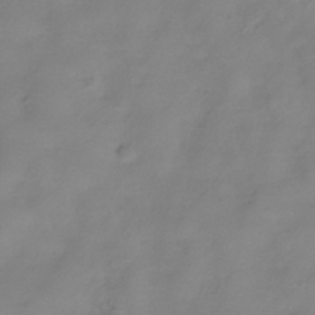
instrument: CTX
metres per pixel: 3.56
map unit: Hve
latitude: -34.0094
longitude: 91.6533
